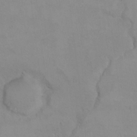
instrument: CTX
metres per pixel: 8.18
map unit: Hto
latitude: 7.9150
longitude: -35.8583
